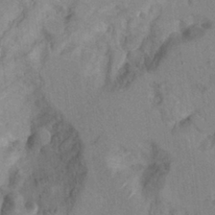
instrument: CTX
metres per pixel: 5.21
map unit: Hto
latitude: 7.0647
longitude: -34.4412
